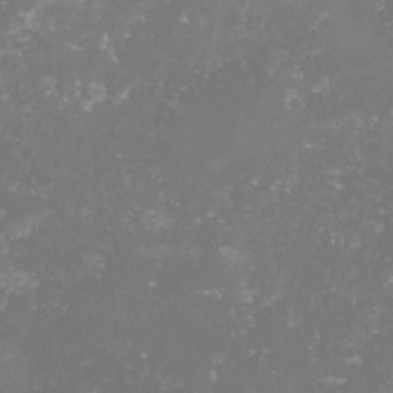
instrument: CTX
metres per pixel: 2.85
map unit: lHvf
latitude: -15.2754
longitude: -98.4034
